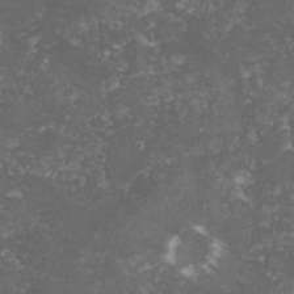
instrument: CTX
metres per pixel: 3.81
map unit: lHvf
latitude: -15.2565
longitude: -99.5938
